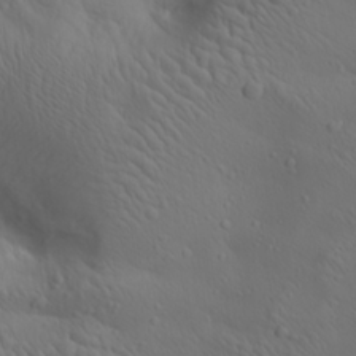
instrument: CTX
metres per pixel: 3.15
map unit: lAa
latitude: 22.9136
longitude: -138.1011
